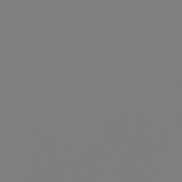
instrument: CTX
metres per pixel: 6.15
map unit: lHb
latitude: -45.4643
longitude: 75.8612
